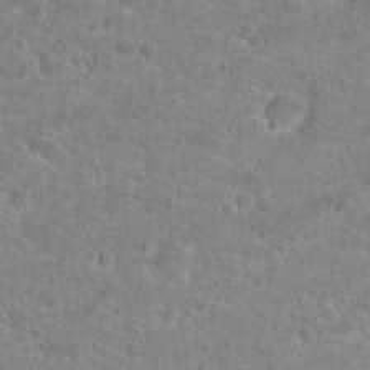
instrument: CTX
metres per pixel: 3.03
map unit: Hto
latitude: 25.1970
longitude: -48.3278
